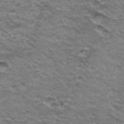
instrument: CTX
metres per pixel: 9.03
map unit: Hto
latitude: 36.1767
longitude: -42.5924
